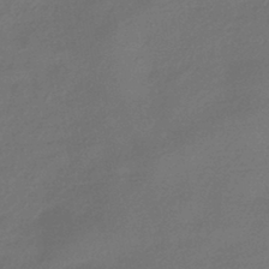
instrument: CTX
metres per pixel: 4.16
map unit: HNhu
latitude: -42.7085
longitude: 89.8422
